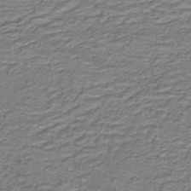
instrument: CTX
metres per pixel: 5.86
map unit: lHb
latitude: -40.1039
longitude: 53.8422
